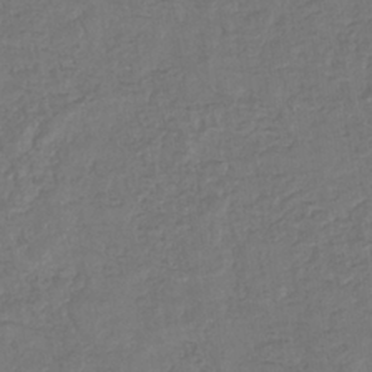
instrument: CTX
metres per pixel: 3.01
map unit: eHb
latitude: -34.2739
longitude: 76.8786
